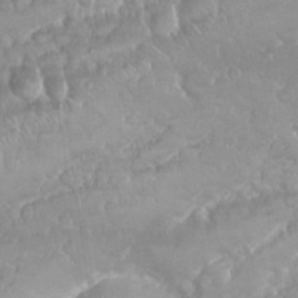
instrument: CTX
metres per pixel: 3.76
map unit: Nhu
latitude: 26.3656
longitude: -60.7435
